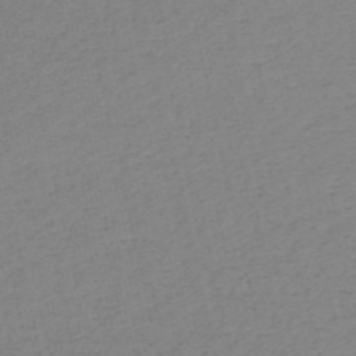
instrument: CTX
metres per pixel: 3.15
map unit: HNb
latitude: -54.1228
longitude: -39.2159
